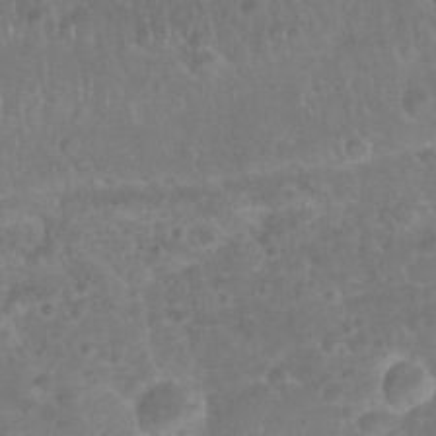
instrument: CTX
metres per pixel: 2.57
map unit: Nhu
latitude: 27.3860
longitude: -62.5735
